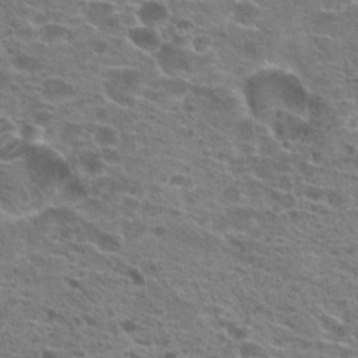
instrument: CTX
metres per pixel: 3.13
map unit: Hto
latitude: 20.5357
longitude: -41.7071
